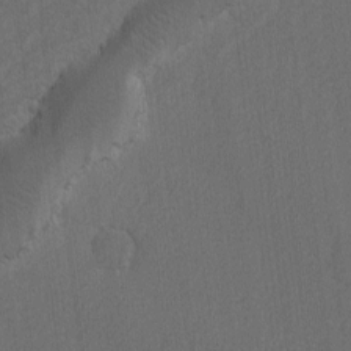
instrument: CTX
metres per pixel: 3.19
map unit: lAvf
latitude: -7.6533
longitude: -114.3845
